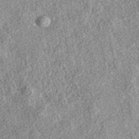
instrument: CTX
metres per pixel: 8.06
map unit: eAb
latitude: 37.7827
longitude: 108.7652
